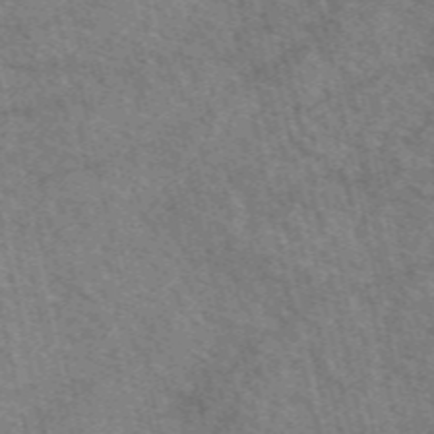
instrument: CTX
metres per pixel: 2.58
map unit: eAb
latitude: 51.1214
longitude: 113.6911
